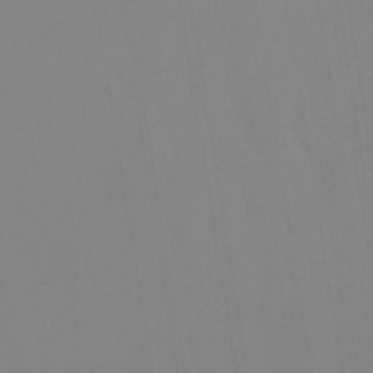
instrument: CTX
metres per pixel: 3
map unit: lHb
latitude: -48.2929
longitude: 76.0850
